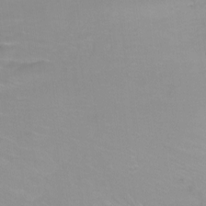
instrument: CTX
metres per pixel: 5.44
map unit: Nhu
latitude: -11.3132
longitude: -65.7639
